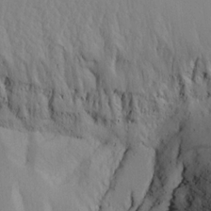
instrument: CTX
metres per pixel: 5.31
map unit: Aa
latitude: 20.4412
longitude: -145.2159
